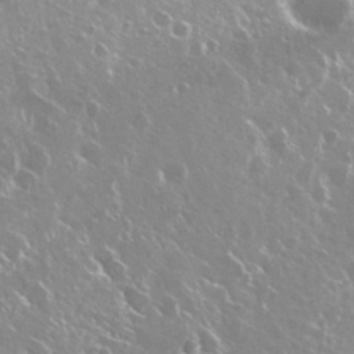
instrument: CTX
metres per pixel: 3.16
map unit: Nhu
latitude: 29.1403
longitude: -60.7057
